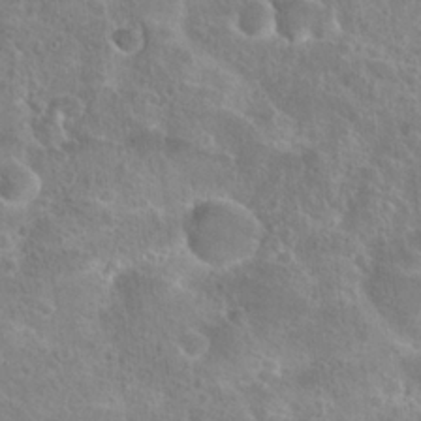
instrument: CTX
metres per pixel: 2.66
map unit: Hto
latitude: 22.4979
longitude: -45.5749
